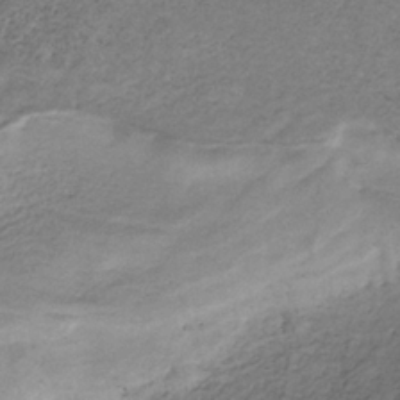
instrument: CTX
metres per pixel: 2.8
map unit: HNb
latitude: -32.6141
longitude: 61.2754
